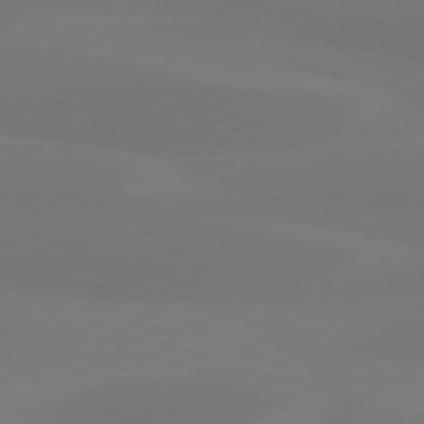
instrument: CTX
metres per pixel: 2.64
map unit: Hpe
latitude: 78.1200
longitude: -131.2726
